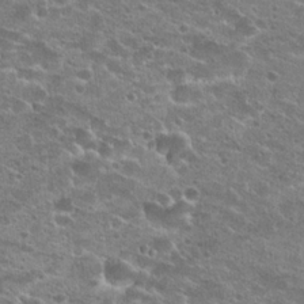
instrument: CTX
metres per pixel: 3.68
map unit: Hto
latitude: 22.8569
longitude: -41.3103
